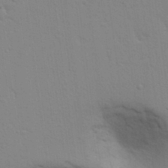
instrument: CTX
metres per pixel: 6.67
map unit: Aa
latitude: 28.9891
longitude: -147.0081
